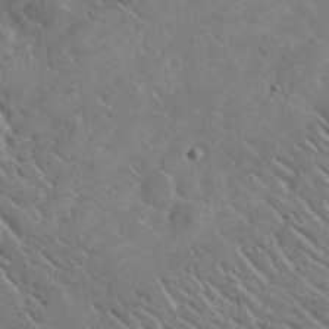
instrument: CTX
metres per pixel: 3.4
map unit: lHvf
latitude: 37.2348
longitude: -91.5938
